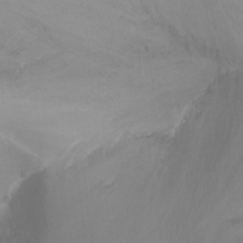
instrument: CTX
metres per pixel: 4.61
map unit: Nhu
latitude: -13.5777
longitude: -60.2144
